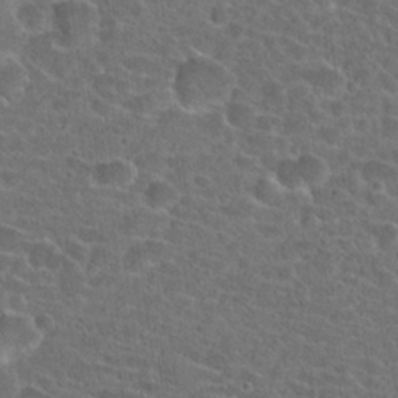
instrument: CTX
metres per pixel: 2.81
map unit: Hto
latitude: 23.8394
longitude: -45.7072
